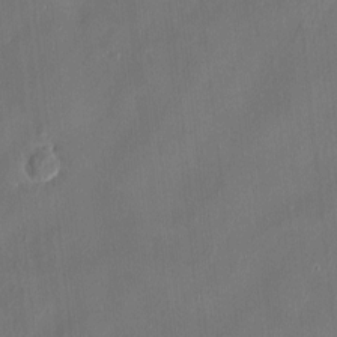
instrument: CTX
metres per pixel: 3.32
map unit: HNhu
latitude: 3.3859
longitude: -6.9514
